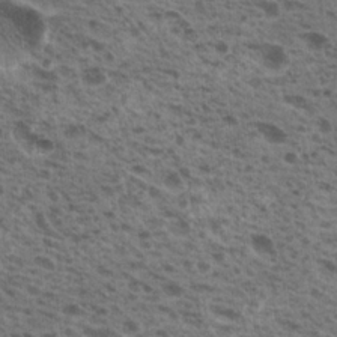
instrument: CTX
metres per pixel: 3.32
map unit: Nhu
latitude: 19.4993
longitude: -31.7828
